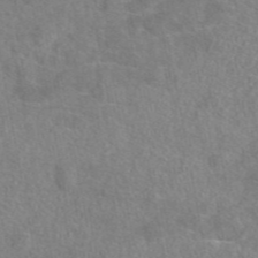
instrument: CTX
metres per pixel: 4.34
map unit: eAb
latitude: 47.0081
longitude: 101.9367
